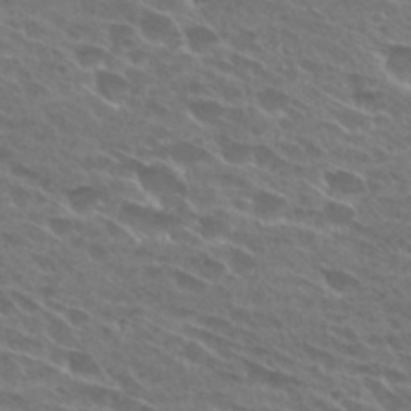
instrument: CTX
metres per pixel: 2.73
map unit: Hto
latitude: 27.6316
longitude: -42.3089
